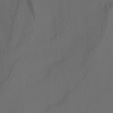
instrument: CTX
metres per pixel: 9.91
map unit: Nhu
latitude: -4.1416
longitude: -93.9717
